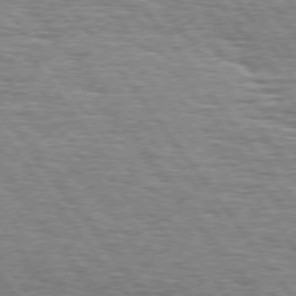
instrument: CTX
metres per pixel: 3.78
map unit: Hpe
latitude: 74.8758
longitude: -138.7624
